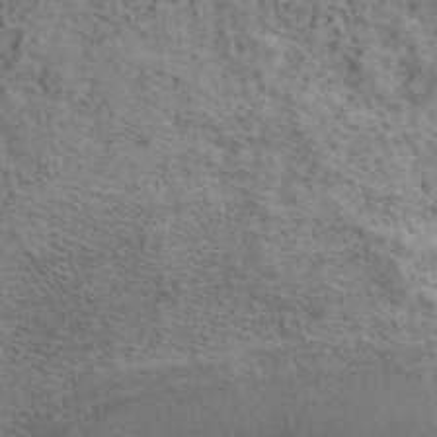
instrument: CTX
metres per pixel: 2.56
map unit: ANa
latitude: 41.8961
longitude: 16.2929
